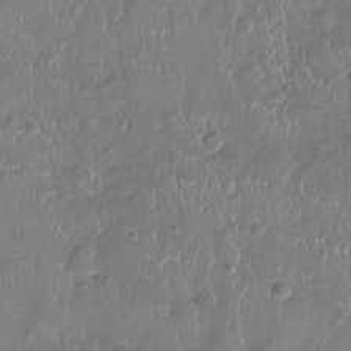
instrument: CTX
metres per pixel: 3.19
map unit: Ht
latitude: -9.2754
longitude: -21.1026
